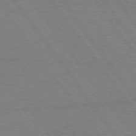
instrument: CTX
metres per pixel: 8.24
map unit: Hpe
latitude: 75.0647
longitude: -144.5357
